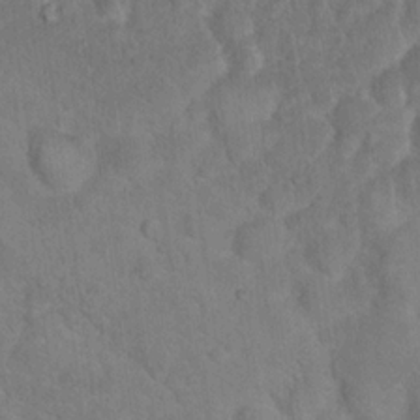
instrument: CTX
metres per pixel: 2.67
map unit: Hto
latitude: 17.2348
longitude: -40.7246
